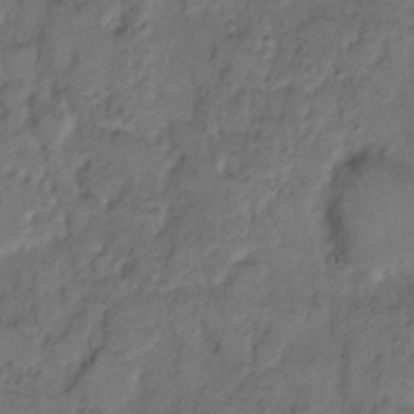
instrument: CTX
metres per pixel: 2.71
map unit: eHh
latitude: 8.8380
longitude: -62.4979
